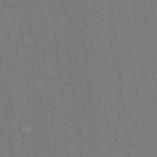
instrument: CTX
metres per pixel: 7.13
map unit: Hto
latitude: 14.3846
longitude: -57.8205
